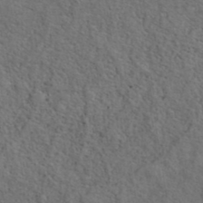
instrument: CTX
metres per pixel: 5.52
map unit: ANa
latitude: 39.5182
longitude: 22.3873
